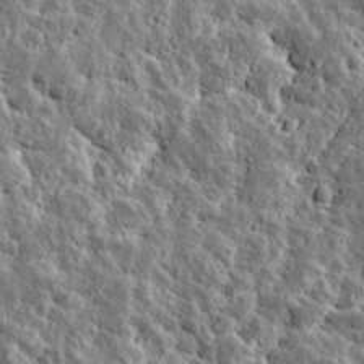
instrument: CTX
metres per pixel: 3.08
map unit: Ave
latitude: 17.3104
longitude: -135.0080
